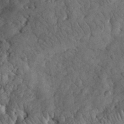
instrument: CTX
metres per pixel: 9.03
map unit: eHh
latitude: 33.4993
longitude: -68.1578
